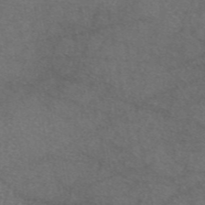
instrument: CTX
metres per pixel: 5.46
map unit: eAb
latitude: 47.1781
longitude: 109.3510
